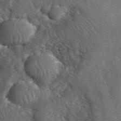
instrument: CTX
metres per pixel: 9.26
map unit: eHh
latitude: 39.7827
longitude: -56.4978
